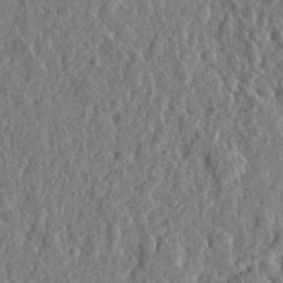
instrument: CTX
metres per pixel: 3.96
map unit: eHh
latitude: 27.9339
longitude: -76.5545
